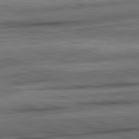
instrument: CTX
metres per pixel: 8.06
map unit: lApd
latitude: 82.3467
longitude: -163.7261
